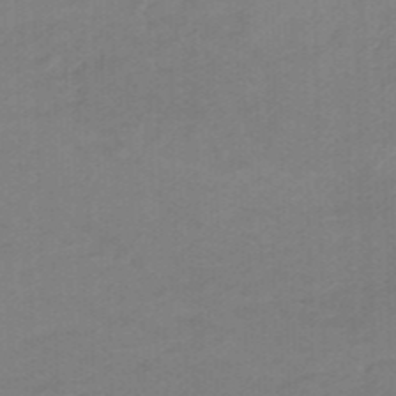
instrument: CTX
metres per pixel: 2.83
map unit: HNhu
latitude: -47.2943
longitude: 89.4265
